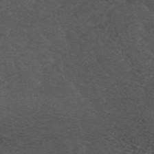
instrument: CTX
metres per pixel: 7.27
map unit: ANa
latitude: 44.7813
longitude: 38.6707
